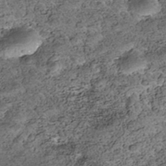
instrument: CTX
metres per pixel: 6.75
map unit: Nhe
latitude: -40.1983
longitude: -116.8758
